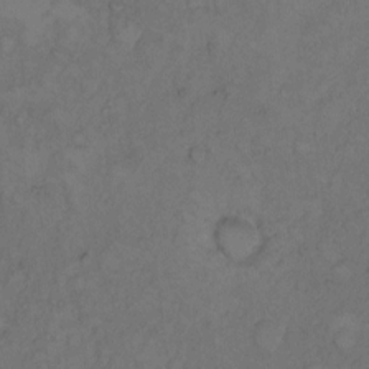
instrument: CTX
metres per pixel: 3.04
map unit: Hto
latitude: 9.0270
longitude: -58.8758
